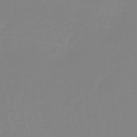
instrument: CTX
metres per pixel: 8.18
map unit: lHb
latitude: -44.2362
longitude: 79.3320
